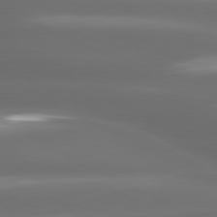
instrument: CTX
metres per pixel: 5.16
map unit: lApd
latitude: 80.6679
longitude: -139.8394
